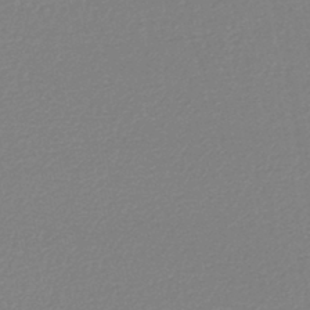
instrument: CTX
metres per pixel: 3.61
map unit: lHb
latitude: -44.1984
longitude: 65.3699
